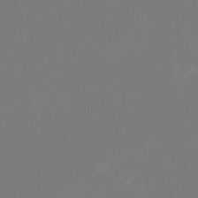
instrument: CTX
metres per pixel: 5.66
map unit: HNhu
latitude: -1.3510
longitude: -5.2915
